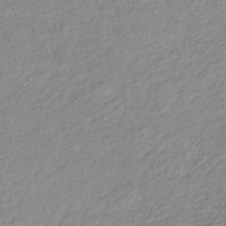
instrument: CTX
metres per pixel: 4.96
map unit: lHb
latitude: -41.3698
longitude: 72.1039
